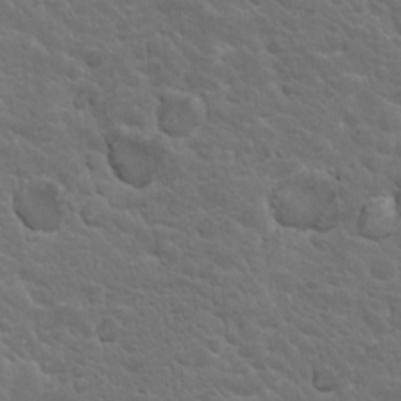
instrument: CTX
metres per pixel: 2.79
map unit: Nhu
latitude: 17.1970
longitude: -33.1781
